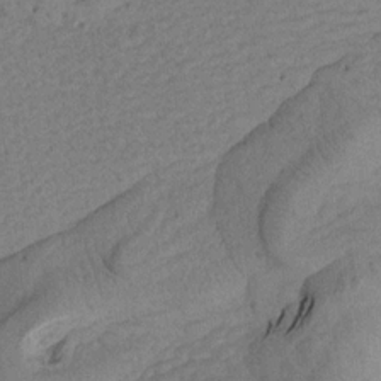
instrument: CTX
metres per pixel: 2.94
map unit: Aa
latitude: 17.5749
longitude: -144.1955
